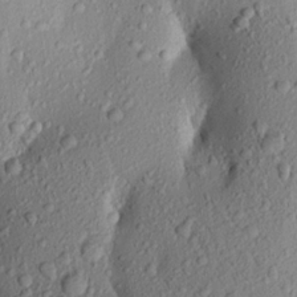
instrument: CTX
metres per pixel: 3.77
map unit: Aa
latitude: 19.6694
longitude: -148.8191
